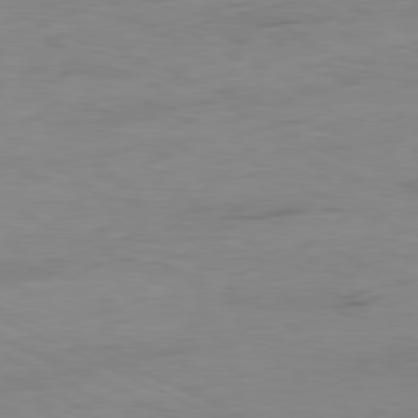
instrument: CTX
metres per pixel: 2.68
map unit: Ap
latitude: -80.1984
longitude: -104.8002
